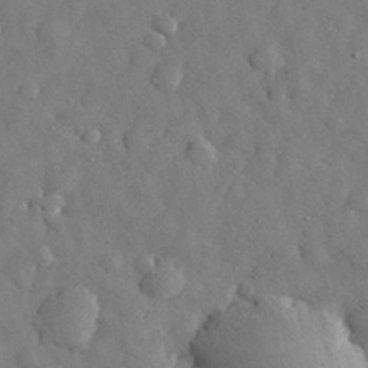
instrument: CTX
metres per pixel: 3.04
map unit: eHh
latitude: 30.4412
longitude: -73.6127
